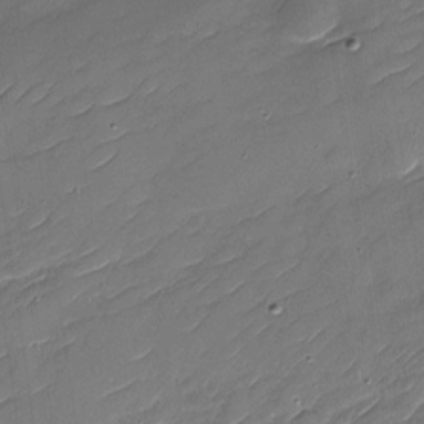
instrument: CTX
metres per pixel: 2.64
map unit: Nhu
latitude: -30.2550
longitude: -73.0648
